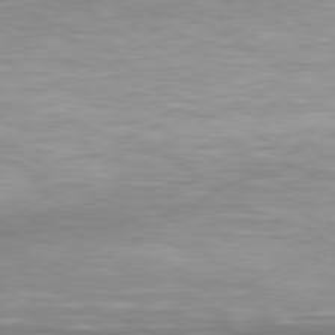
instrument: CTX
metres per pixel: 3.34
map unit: Hpe
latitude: 78.3090
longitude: -173.1025
